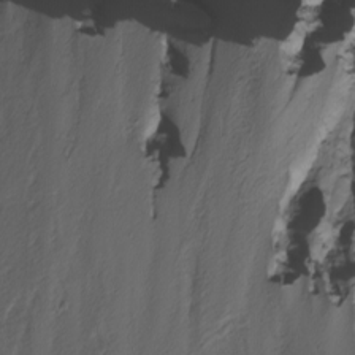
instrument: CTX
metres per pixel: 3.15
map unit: Nhu
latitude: -3.7855
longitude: -87.6505
